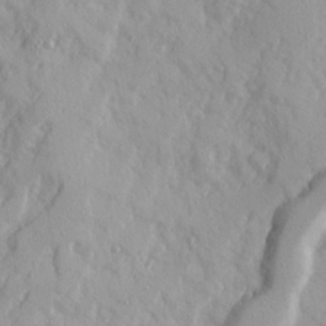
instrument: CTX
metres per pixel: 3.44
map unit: Ave
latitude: 21.8206
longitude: -130.8947
